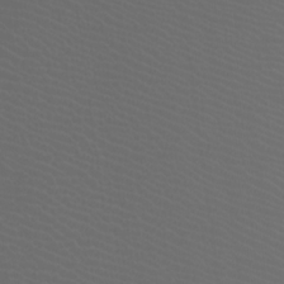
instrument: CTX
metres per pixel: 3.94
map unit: Htu
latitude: -11.8611
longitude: -73.0458
